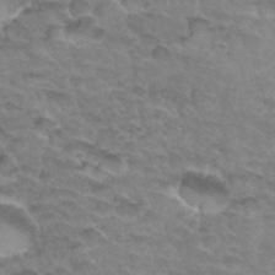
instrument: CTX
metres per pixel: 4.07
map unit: Hto
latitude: 33.6316
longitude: -46.8380
